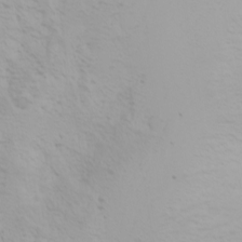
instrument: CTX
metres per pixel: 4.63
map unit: Nhu
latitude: -0.6141
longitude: -75.3104
